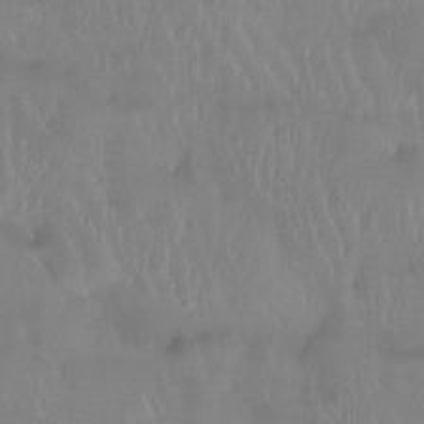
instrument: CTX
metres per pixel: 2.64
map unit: Htu
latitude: -14.6330
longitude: -46.7624
